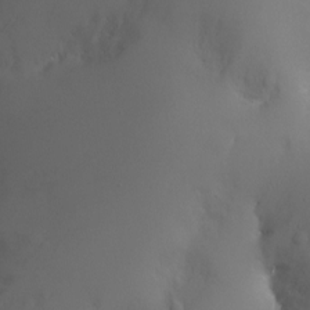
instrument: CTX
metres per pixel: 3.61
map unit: Ht
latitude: -2.5573
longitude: -24.7057
